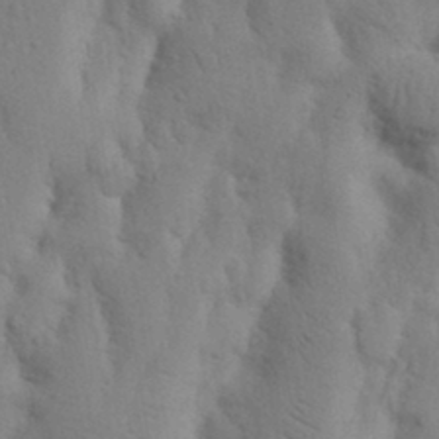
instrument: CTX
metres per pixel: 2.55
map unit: Nhu
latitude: 17.0458
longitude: -75.8772
